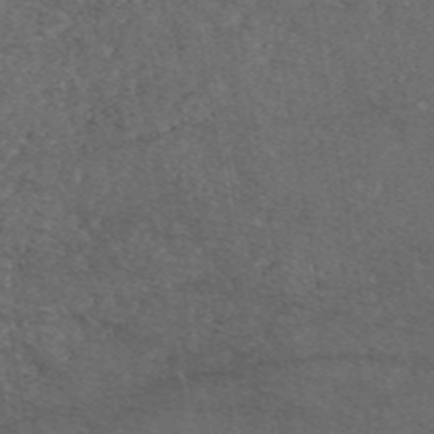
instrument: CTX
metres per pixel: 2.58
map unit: eAb
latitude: 46.8758
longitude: 112.3684
